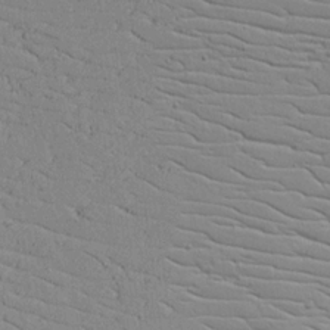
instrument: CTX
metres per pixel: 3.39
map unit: lAvf
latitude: 16.6679
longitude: -125.9150
